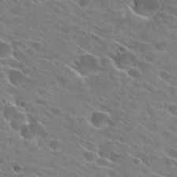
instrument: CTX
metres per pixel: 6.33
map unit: Hto
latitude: 26.5924
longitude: -42.9703
